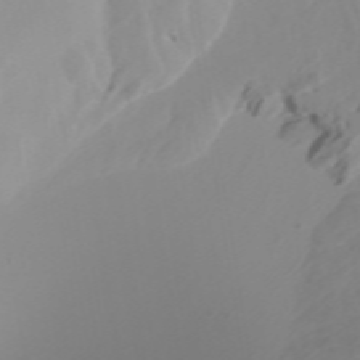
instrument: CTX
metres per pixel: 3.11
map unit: Htu
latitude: -5.2565
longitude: 137.7666
